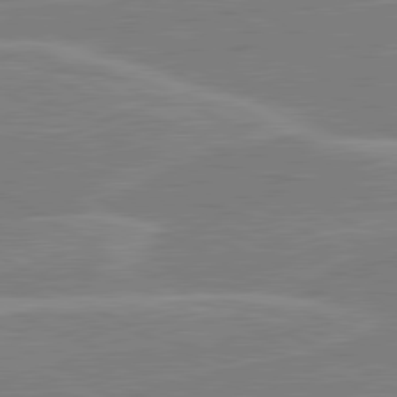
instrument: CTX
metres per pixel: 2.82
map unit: lApd
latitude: 80.7813
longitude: 122.4818
